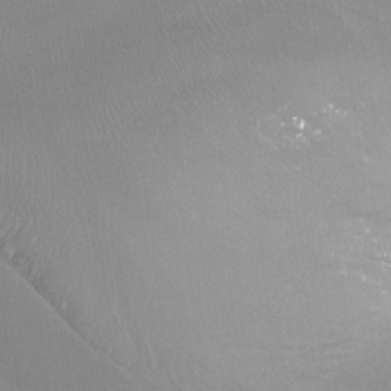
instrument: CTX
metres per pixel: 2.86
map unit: Ht
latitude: -13.5021
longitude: -43.8394
